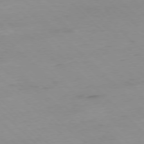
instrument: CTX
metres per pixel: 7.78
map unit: Ap
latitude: -77.4076
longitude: -90.9514
